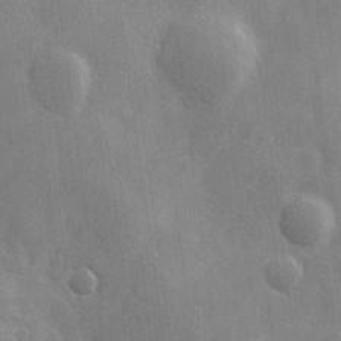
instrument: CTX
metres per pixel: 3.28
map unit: Hve
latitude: 18.4601
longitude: 151.0297
